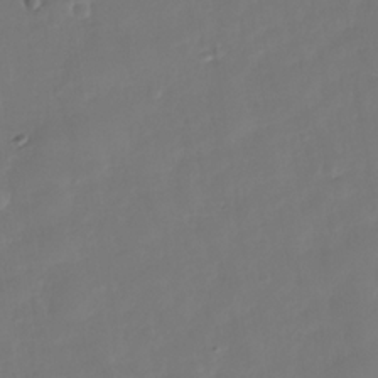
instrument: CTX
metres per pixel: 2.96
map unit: Nhe
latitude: -35.8233
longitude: -90.3089
